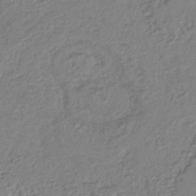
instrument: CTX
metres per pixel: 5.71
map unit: lHb
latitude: -41.0675
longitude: 61.9556
